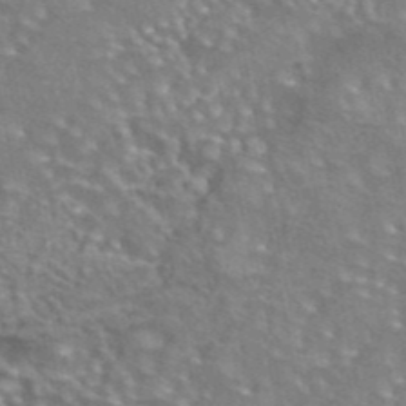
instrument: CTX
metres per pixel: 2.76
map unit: eAb
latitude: 44.5923
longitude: 104.3306
